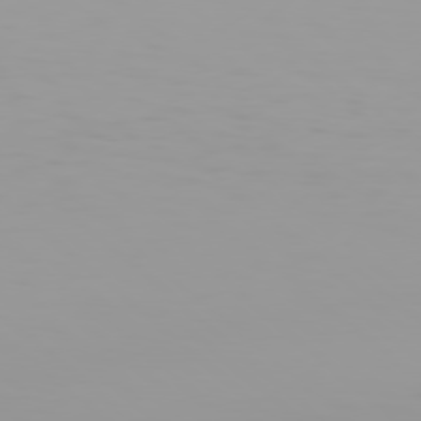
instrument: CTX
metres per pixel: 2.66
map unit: Hpe
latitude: 78.1767
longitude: -145.2915
